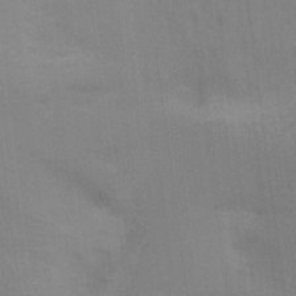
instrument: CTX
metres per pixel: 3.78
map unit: Nhu
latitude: -13.4077
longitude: -40.1577
